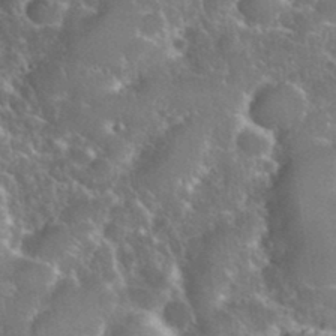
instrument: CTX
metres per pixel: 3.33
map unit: eHh
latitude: 37.1592
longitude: -60.8947
